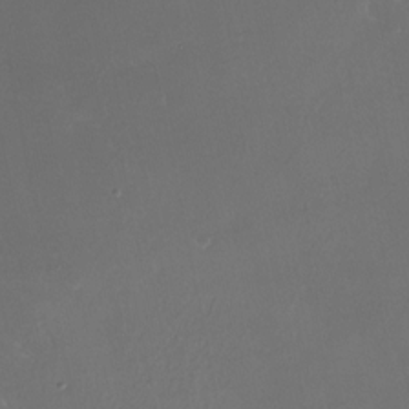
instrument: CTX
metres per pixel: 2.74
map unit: Nhe
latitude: -27.6343
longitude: -109.9339
